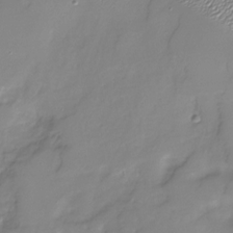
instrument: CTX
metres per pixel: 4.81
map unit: Nhu
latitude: -30.1794
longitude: -64.2900
